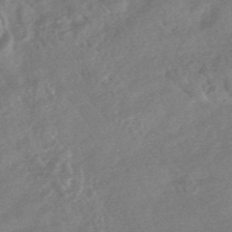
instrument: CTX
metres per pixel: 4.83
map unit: HNhu
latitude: -45.5966
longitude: 92.8030
